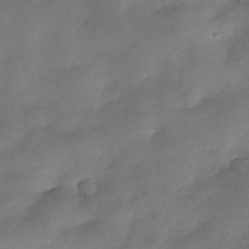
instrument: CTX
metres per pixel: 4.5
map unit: Nhe
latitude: -34.4818
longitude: -144.0444
